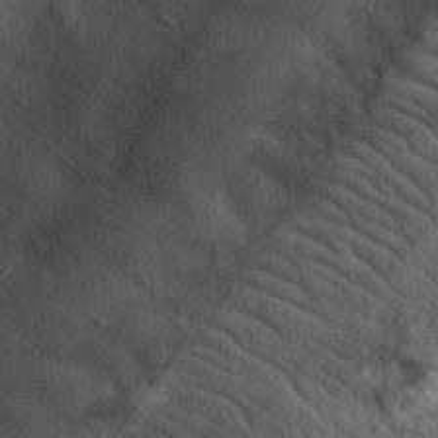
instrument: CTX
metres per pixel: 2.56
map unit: eHh
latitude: 37.5182
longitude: -80.2711
